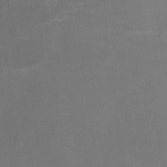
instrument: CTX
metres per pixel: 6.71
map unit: Nhu
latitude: -8.6896
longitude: -44.0444
